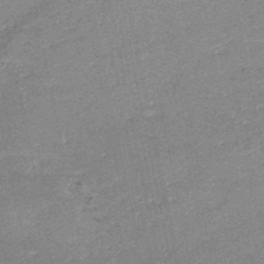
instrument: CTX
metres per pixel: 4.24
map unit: HNb
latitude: -49.4077
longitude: -42.5735
